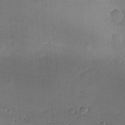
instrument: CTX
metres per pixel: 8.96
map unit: lAa
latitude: -10.6896
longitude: -124.5923
